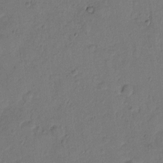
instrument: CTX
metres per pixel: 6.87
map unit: Hto
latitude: 7.5938
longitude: -61.9150
